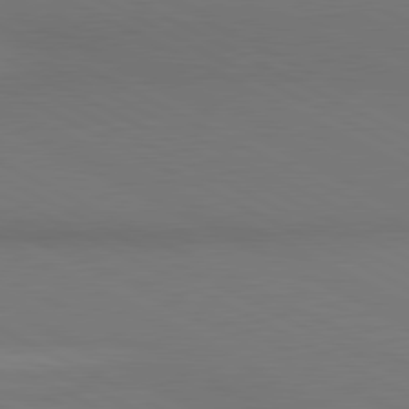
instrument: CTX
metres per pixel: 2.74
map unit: lApd
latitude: 80.7435
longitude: 138.5007
